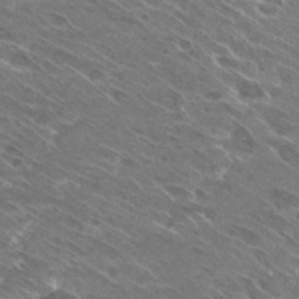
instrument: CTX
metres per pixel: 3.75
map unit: Hto
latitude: 29.4804
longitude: -44.0255
